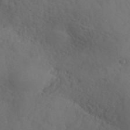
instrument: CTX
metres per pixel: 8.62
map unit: ANa
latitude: 41.3292
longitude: 52.6707
